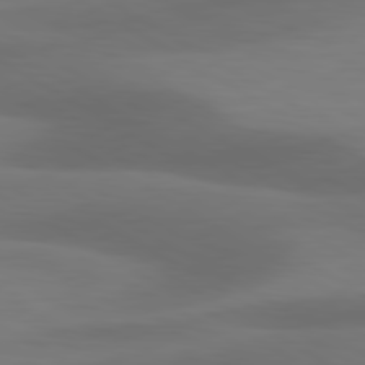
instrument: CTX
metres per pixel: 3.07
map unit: lApd
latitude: 80.6868
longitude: 120.1794
